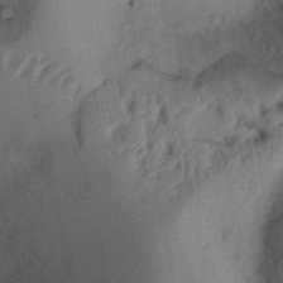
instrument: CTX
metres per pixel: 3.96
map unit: Ht
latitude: 11.9150
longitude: -74.3467
